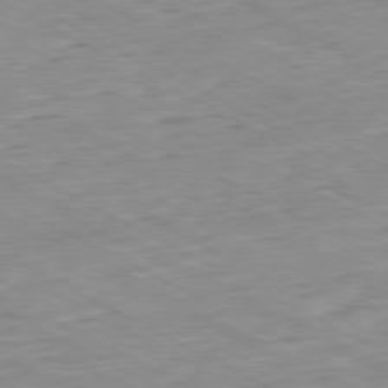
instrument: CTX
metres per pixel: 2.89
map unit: Ap
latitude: -80.6519
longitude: -80.3278
